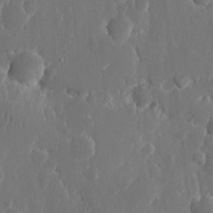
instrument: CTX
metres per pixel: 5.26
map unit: eHh
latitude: 10.8002
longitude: -70.9702
